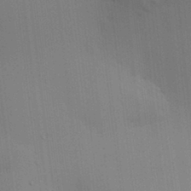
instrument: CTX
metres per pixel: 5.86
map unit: lAvf
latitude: 25.2537
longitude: -111.9906
